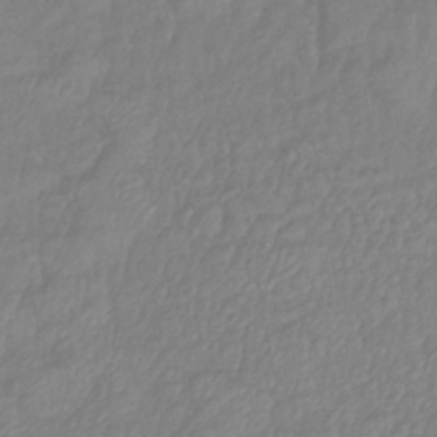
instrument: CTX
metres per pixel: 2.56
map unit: lHb
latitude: -41.5588
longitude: 81.0676
